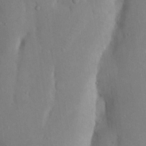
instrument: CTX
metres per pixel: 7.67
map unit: Nhu
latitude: 20.0633
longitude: -73.8962
